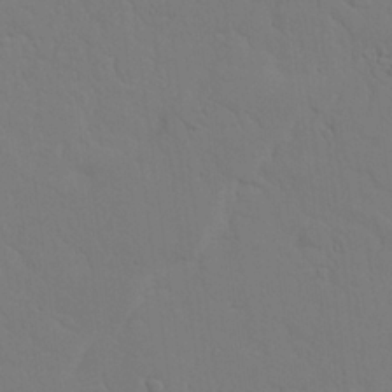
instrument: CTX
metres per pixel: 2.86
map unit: Nhu
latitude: 22.6112
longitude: -73.6316
